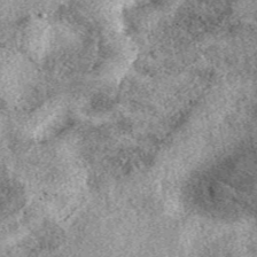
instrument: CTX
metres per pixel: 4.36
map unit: eAb
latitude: 39.3293
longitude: 110.2928
